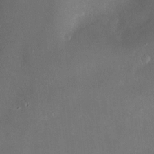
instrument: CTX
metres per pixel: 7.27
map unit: Hve
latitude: -10.3495
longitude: 174.4440
